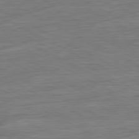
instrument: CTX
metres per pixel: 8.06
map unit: Ap
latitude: -81.6722
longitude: -77.7638
